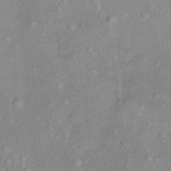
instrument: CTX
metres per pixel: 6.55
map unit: Ht
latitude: 12.3278
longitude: -39.0836
